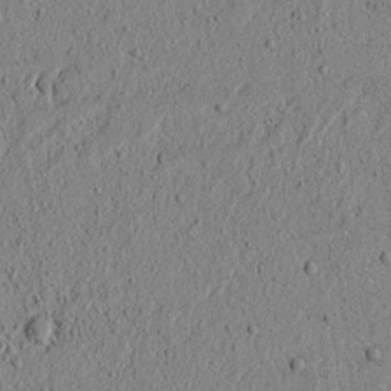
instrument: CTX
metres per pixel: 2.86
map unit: lAvf
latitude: 6.0822
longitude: 166.7463
